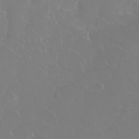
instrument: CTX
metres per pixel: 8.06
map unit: eHh
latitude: 1.1025
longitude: -54.8191
